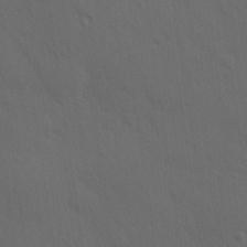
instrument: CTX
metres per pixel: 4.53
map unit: Hve
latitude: 19.5182
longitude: 150.5007
